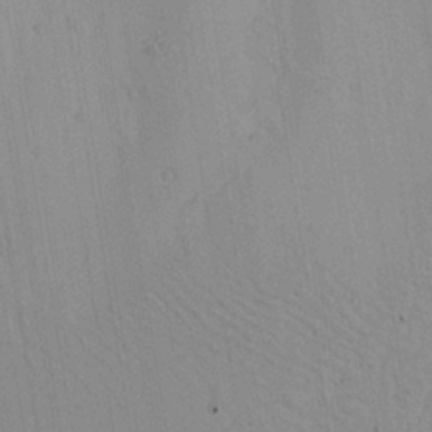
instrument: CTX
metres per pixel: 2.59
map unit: Ave
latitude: 23.2726
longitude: -136.1767
